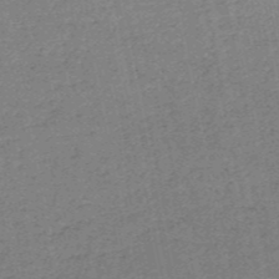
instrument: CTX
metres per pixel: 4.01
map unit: HNb
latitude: -53.2942
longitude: -39.9528
